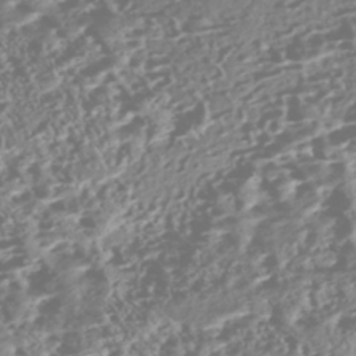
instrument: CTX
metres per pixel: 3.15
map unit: Nhe
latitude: -46.9919
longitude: -172.6679
